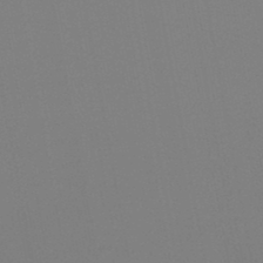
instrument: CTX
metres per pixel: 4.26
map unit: lHb
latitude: -46.4251
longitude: 68.6329
